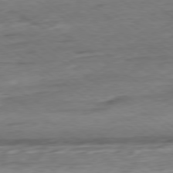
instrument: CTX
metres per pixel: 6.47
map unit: Hpe
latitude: -78.9541
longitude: -16.8569
